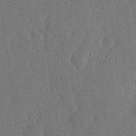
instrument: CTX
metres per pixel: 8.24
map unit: lHvf
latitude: 19.1970
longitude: -114.9135
